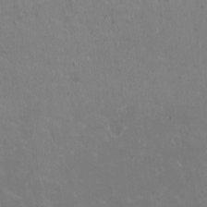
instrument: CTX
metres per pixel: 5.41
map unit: HNhu
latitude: -1.4644
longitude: -3.8394
